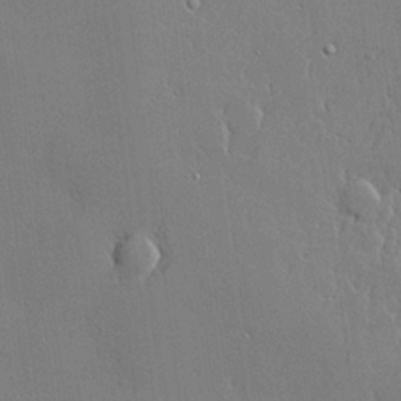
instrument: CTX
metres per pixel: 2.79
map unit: lHvf
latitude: 21.2159
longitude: 143.3320
